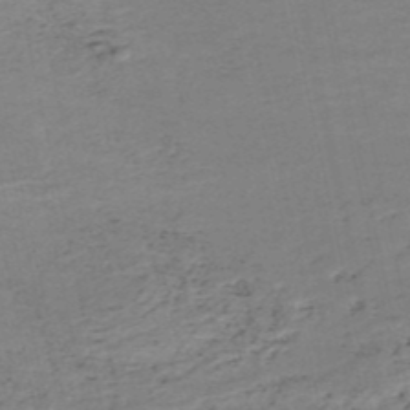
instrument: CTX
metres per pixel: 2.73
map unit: HNb
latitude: -51.6533
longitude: -53.1970
